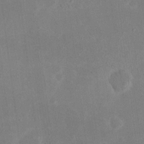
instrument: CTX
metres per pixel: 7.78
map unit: eHh
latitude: 19.2159
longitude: -70.8191
